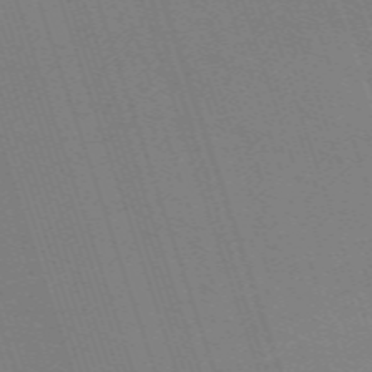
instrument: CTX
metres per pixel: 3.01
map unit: eHh
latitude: -63.3509
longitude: 51.2754
